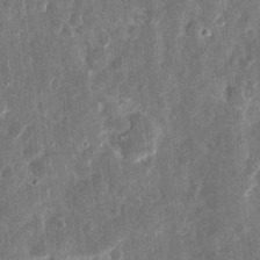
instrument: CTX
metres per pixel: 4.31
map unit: eHh
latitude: 11.9528
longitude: -73.0459
